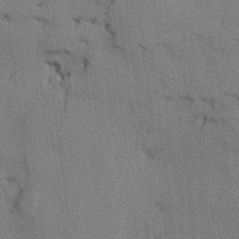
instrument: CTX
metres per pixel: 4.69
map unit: HNhu
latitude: 14.3657
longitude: 11.5210
